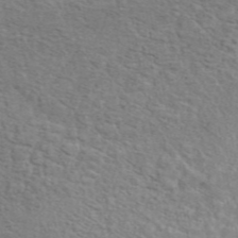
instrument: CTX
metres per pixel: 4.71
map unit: ANa
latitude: 46.3845
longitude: 24.5196
